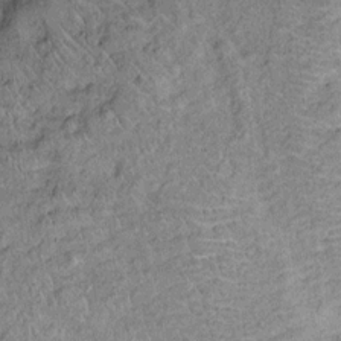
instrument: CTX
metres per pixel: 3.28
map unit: Ht
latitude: 11.8395
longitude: -39.3104
